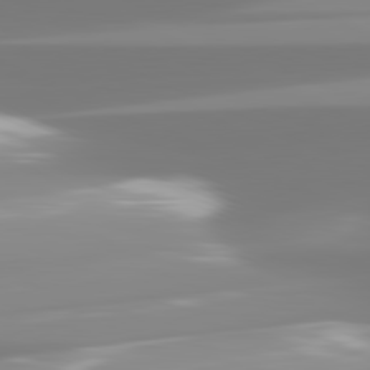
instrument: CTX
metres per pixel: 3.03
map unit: lApd
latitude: 81.8961
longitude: -148.7246
